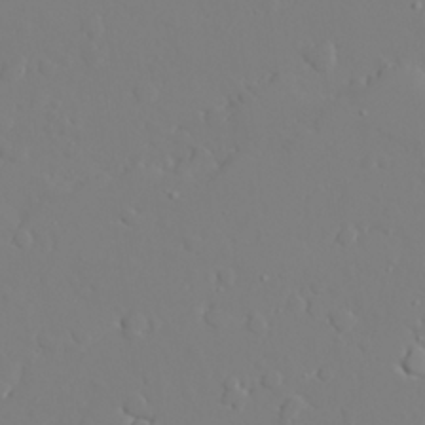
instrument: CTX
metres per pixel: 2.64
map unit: lAvf
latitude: 27.9528
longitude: -107.7450
